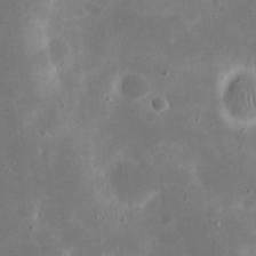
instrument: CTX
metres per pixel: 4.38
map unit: eHh
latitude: 20.9703
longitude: -67.6316
